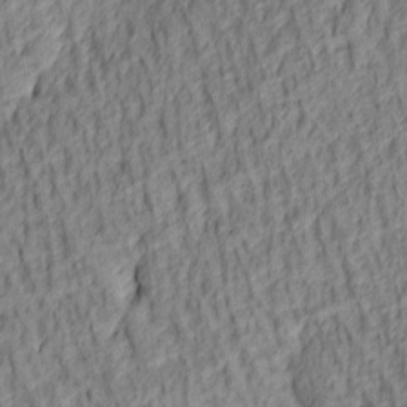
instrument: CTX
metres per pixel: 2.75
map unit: lAa
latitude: 4.8569
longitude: -116.0255
